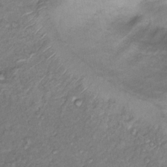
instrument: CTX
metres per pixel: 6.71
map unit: Nhu
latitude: 13.1592
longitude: -28.8569
